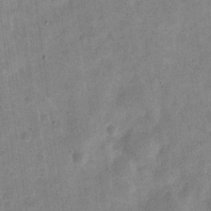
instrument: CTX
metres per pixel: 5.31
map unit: Nve
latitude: -24.1795
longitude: 106.5952
